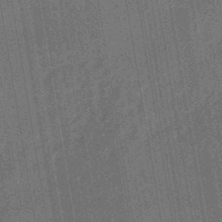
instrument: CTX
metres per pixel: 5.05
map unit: eHb
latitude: -46.3117
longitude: 85.3887
